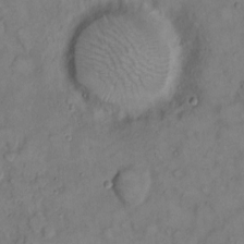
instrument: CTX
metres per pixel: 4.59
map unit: eHh
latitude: 9.4804
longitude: -61.8772
